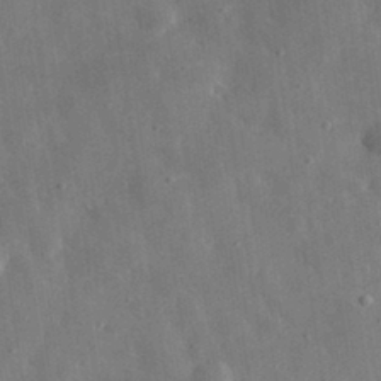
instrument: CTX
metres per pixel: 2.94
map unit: eHh
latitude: 30.6680
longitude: -77.5182
